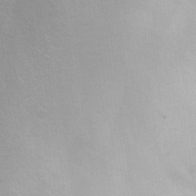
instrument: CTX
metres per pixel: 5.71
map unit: Ht
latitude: -4.3684
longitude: -19.5182
